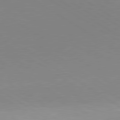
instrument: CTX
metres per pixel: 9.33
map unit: lApd
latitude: 80.2333
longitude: 156.5951
